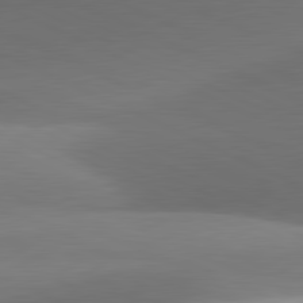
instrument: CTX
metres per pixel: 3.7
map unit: lApd
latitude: 81.4237
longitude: 133.8234
